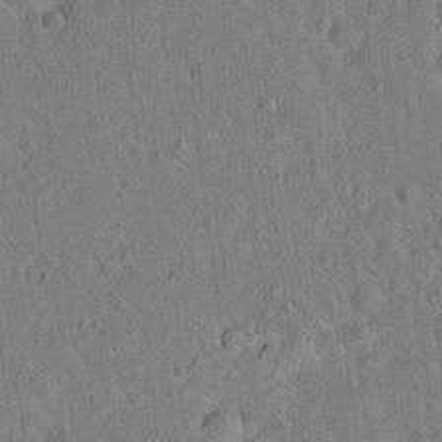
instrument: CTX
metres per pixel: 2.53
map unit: Hto
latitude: 17.4049
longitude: -52.3090
